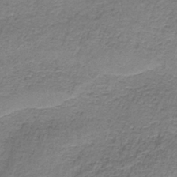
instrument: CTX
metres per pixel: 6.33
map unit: HNb
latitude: -36.8030
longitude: 53.9178
